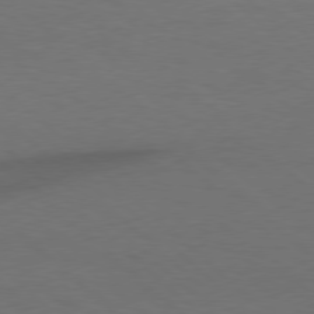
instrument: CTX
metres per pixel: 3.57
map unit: Hpe
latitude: 77.6505
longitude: -150.5545
